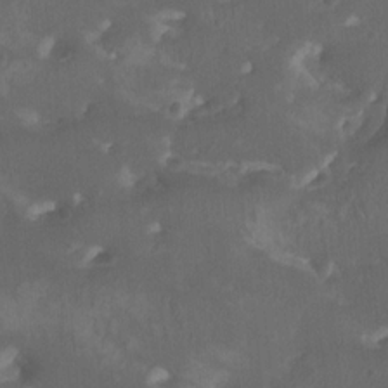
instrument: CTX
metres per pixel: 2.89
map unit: Htu
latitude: -11.3321
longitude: -73.6505
